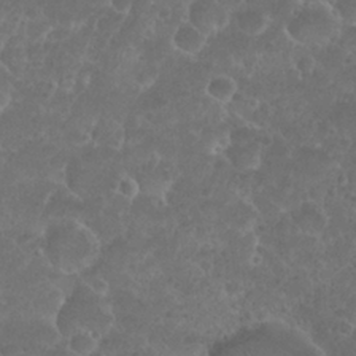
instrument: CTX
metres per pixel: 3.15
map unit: Nhu
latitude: 26.7813
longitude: -52.5546
